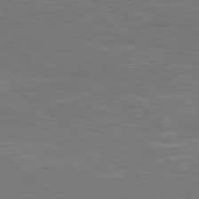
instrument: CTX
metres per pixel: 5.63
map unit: Hpe
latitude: 78.3656
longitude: -126.3278
